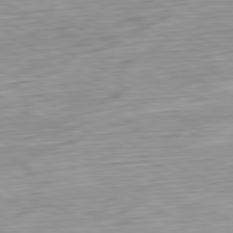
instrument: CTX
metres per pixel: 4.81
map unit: Ap
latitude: -81.0865
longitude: -70.7057
